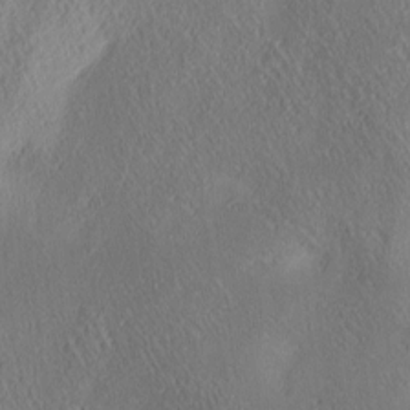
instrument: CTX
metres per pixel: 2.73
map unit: lAa
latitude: 4.4223
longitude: -117.4993
